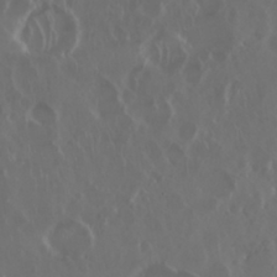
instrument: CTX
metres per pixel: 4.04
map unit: Nhu
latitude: 29.6127
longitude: -60.1011
